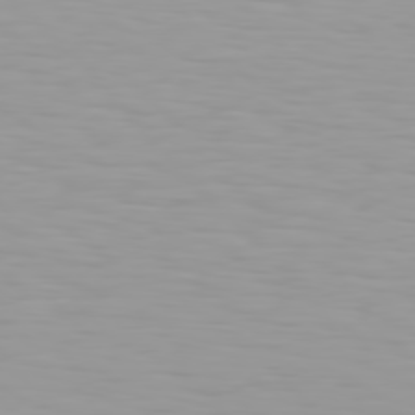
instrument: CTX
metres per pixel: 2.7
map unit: Hpe
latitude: 77.1592
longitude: -140.2333
